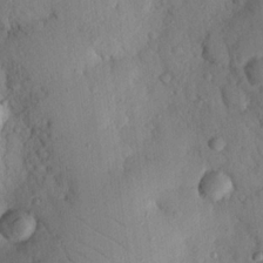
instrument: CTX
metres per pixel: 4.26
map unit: Nhu
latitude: 20.8191
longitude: -78.9514
